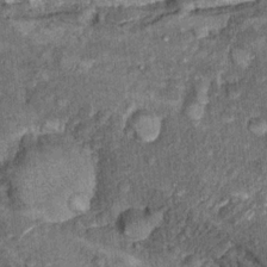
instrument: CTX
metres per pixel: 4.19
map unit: Hto
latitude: 15.2915
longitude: -34.5168
